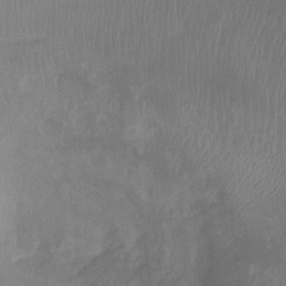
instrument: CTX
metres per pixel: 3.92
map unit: Ht
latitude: -8.1984
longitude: -39.5182
